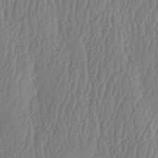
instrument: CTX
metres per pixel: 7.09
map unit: lAa
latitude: -7.0108
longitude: -130.1200
